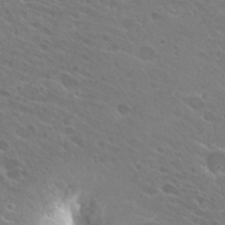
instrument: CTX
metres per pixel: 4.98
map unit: Hto
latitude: 24.9891
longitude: -38.0255
